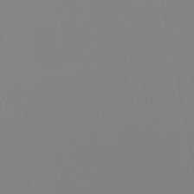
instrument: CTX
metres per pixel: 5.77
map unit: lHb
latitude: -48.8408
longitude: 70.0661
